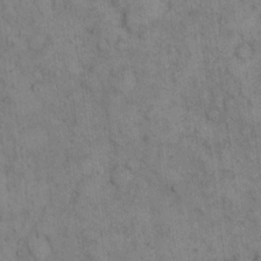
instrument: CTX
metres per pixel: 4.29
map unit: eHh
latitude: 16.1389
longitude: -63.3482
